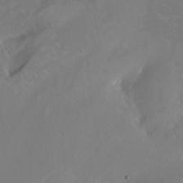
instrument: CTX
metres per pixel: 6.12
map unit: Nhu
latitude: -5.2187
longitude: -92.5545
